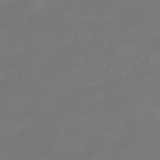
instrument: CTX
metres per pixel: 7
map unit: HNhu
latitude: -42.8974
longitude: 92.3117
